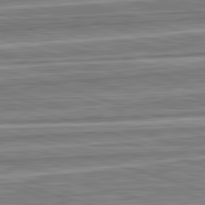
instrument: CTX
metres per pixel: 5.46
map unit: lApd
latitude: 82.9135
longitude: 167.3321
